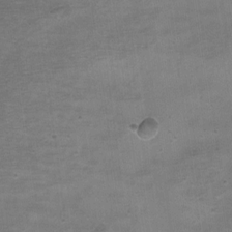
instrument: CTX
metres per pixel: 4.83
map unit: Aa
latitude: -8.4440
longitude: -71.6694
